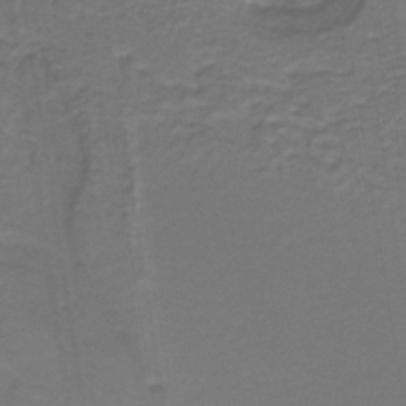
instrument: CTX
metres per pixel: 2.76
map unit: lHb
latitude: -39.4832
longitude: 55.6533
